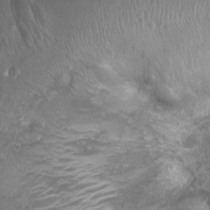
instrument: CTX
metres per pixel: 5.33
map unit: Ht
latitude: 3.3670
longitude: -19.4993
